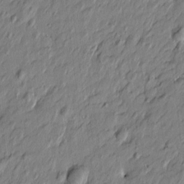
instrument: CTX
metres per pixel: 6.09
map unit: Htu
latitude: -7.2376
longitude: 178.0850
